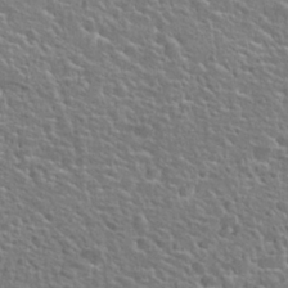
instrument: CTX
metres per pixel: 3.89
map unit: Hto
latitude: 25.2537
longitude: -50.7813
